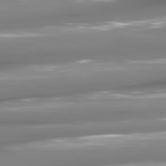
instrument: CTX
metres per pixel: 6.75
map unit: lApd
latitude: 80.8191
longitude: -145.0269
